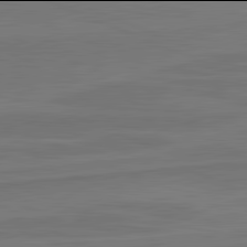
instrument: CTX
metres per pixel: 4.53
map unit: lApd
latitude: 81.9906
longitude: 168.7274
